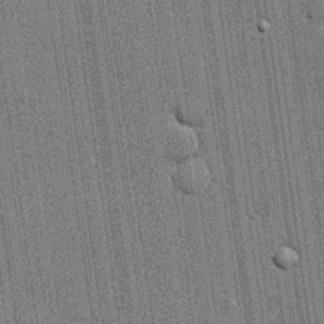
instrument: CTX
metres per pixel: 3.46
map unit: lHvf
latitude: 19.9906
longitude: 142.3873
